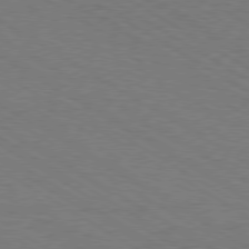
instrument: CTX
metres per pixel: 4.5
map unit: Hpe
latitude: -80.5385
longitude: 16.1228
